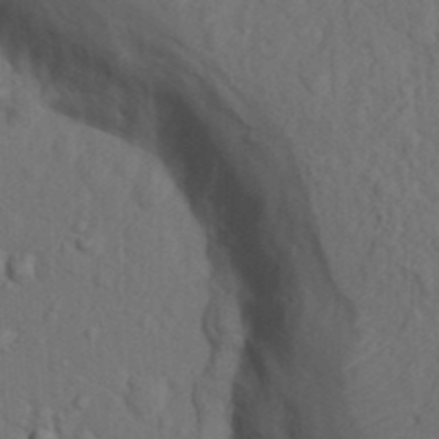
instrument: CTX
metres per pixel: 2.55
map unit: Nhu
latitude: 11.8206
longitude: -27.9906
